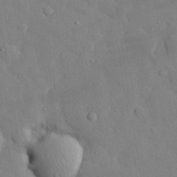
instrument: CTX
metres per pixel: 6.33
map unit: eHh
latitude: 28.5357
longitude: -78.9703
